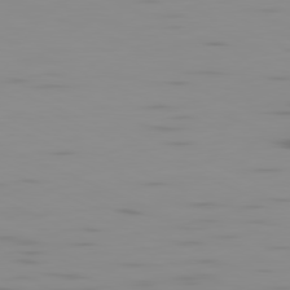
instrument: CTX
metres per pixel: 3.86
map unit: Ap
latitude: -81.5210
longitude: -61.2348
